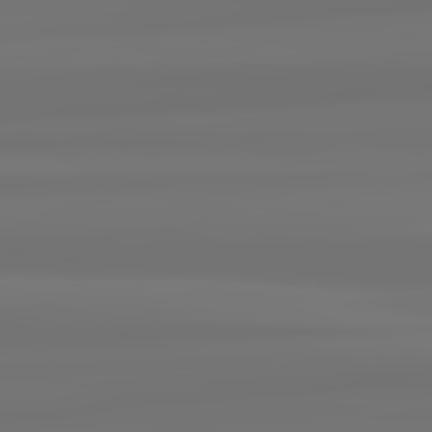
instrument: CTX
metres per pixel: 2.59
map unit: lApd
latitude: 82.4978
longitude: 171.8611
